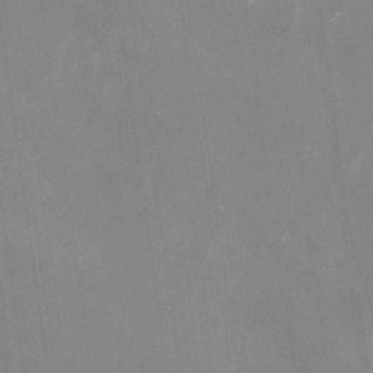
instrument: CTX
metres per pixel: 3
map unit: Nhu
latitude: -29.1053
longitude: -76.2900
